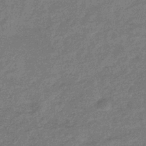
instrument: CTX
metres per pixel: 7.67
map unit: eHb
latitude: -35.8044
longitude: 82.1795
